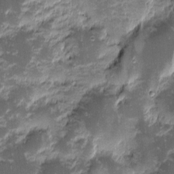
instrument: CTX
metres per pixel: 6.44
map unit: eHh
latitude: -1.3888
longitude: -86.3278
